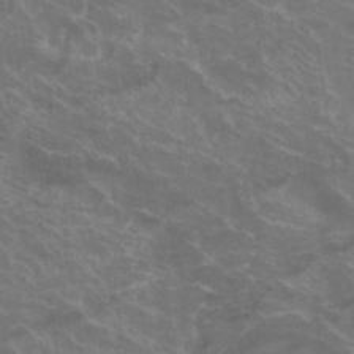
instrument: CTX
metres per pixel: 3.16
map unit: Hto
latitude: 33.5182
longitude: -44.1011
